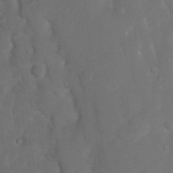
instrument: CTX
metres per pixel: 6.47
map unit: Nhu
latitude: 4.0255
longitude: -24.6679
